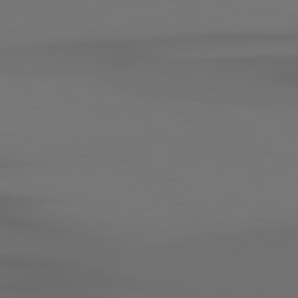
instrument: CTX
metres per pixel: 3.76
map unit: Hpe
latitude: 78.5924
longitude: -134.7435
